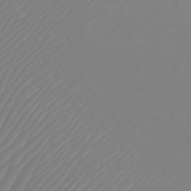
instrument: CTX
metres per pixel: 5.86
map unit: Nhu
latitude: -5.9745
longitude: -93.3292
